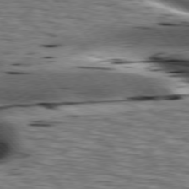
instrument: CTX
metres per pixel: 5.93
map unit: lApd
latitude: 76.5168
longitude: -61.0836
